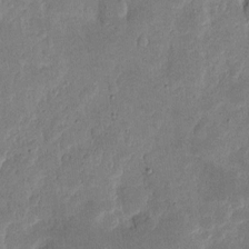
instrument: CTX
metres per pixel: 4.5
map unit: eHh
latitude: 4.3656
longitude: -71.1781
